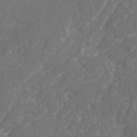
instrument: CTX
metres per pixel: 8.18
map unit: Ave
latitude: 21.2159
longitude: -131.8962
